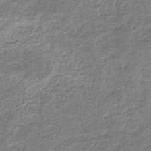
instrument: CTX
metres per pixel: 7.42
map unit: eHb
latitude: -34.8975
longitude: 77.7289
